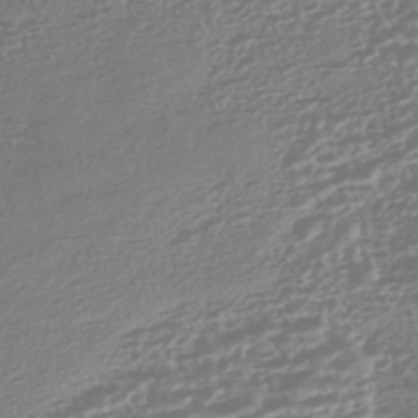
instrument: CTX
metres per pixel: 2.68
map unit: HNhu
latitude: -44.7841
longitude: 100.6896
